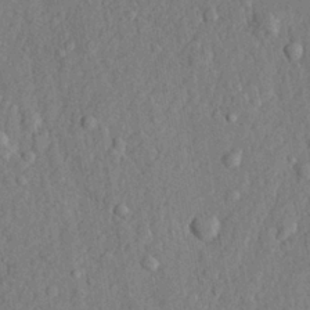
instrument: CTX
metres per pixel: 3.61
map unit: lHvf
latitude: 22.0255
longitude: 143.7477
